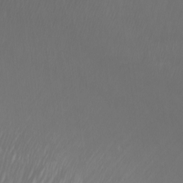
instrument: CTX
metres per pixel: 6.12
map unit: Htu
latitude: -5.5777
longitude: -75.2726
